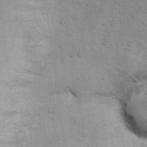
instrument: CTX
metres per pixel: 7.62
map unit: Hto
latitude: 10.9325
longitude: -36.8758
